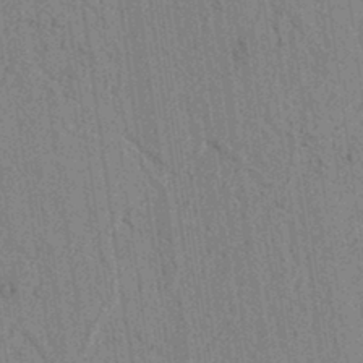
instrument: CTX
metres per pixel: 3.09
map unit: lAvf
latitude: 6.6113
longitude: 164.4440
